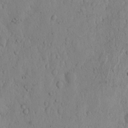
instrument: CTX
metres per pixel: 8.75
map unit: Hto
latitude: 11.4616
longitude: -57.4615
